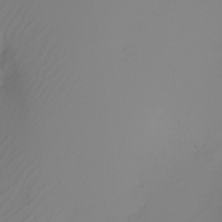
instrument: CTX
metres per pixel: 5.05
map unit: Nhu
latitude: -6.5951
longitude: -94.2523
